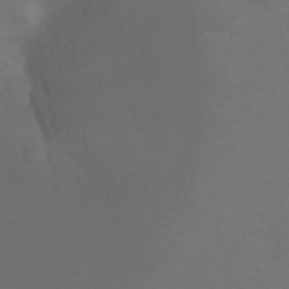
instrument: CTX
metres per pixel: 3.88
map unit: Ht
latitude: -8.8975
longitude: -33.5371
